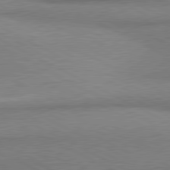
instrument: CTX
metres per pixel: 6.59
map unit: lApd
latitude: 80.7246
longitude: 164.9164
